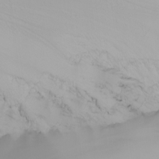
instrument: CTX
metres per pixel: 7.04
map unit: Nhu
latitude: -6.9163
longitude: -82.4223
